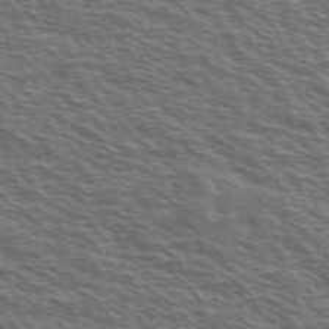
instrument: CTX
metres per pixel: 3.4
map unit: Ave
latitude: 38.4601
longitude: -109.4615
